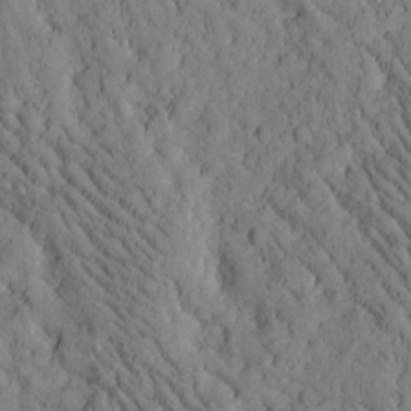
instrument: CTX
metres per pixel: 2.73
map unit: Htu
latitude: -2.6707
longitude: 174.1794
